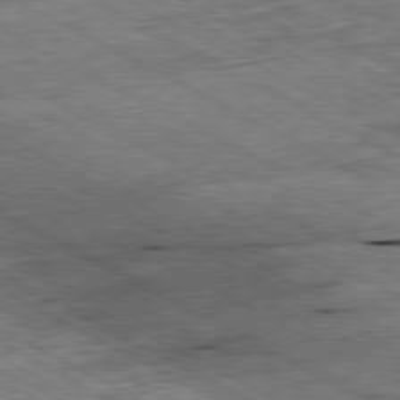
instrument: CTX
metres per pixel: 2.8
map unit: Ap
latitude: -80.5763
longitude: -84.9136
